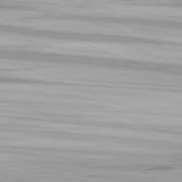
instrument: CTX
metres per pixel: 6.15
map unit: Ap
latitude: -82.1228
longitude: -76.4412
